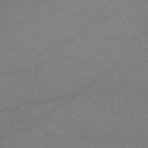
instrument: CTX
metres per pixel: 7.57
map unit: lHvf
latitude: -10.6519
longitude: -101.0836
